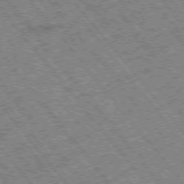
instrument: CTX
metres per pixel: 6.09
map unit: Hpe
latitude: -76.1417
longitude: -20.6869
